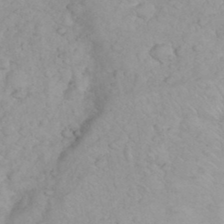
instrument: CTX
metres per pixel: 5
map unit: eHh
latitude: 35.8583
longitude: -63.6883
